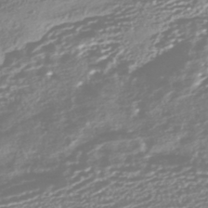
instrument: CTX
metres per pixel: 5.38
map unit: HNhu
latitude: -44.4440
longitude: 100.6140
